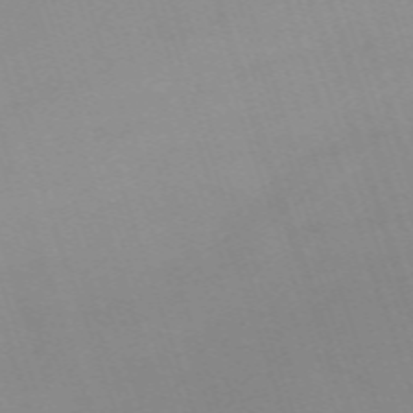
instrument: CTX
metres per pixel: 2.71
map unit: eHh
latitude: -64.6708
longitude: 52.7463
